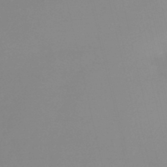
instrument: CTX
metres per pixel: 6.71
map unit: lHb
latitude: -46.0850
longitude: 64.2362
